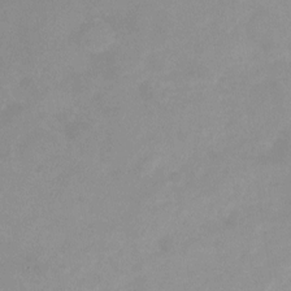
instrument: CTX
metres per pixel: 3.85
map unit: Nhu
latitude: -24.3873
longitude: -70.2900
